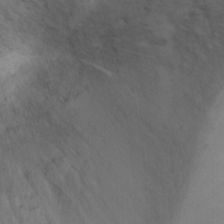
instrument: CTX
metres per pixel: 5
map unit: Ht
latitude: 3.4615
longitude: -28.5923
